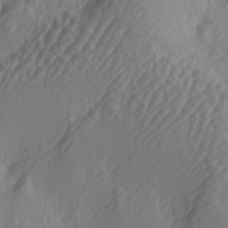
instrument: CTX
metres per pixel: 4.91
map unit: lAa
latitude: -5.1620
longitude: -123.4804
